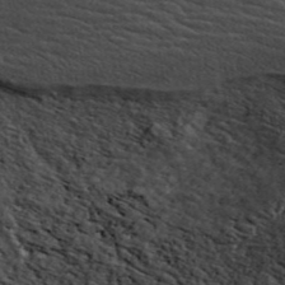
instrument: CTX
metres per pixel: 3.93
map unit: ANa
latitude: 42.9514
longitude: 46.5951
